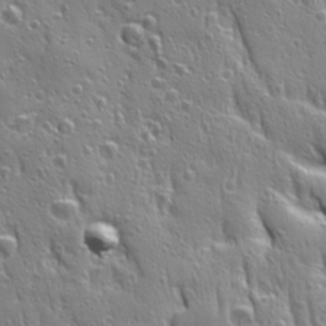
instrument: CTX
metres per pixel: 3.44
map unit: Ave
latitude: 22.6490
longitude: -135.1214
